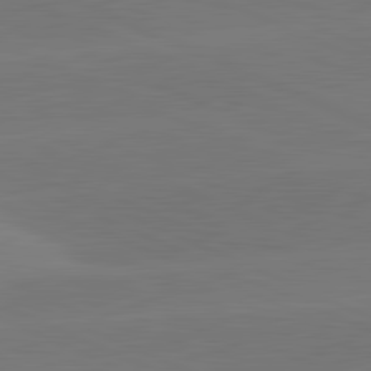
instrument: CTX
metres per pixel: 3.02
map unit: lApd
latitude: 81.7639
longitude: -155.2726
